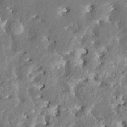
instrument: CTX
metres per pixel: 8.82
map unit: HNhu
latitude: 2.9136
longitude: 8.4251
